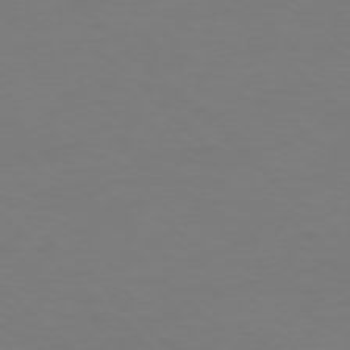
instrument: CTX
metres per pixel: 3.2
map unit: Ap
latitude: -76.0661
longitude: -79.9528
